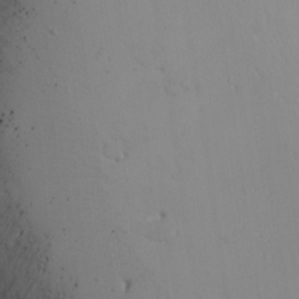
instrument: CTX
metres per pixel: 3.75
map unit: Ave
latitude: 8.7057
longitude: -105.4427
